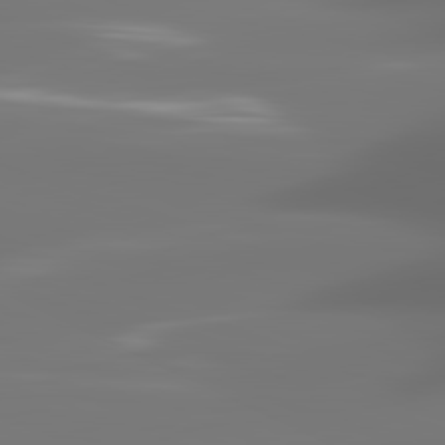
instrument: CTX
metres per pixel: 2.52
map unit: lApd
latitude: 82.1955
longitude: -145.9717
